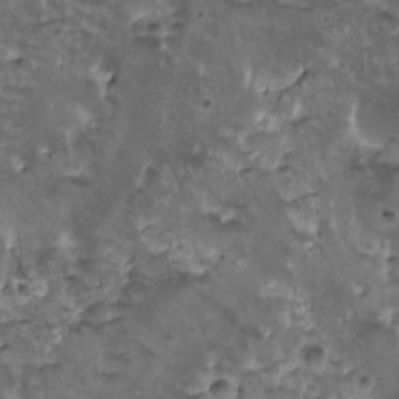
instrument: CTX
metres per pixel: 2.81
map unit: HNhu
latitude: 3.4993
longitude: 6.0472
